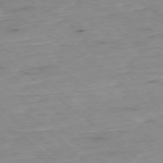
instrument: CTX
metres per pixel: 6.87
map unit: Ap
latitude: -78.1039
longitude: -89.2915
